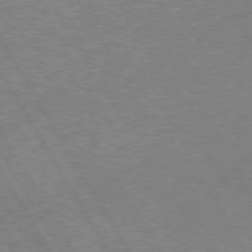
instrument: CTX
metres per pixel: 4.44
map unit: lApd
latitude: 72.5924
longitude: -56.8380
